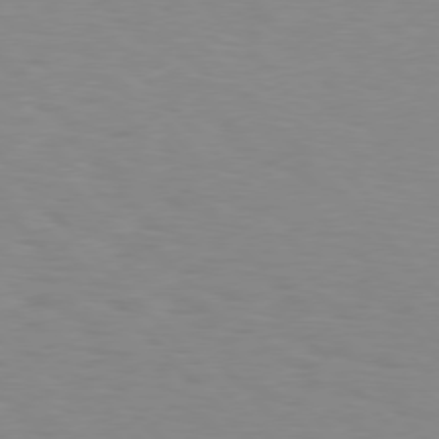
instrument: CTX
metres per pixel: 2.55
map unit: Hpe
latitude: 76.6112
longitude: -160.0255
